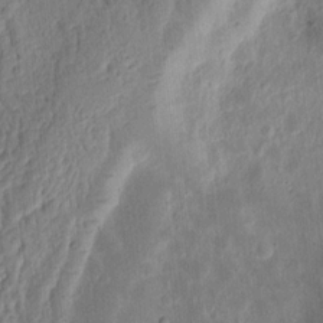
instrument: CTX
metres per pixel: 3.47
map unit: Ht
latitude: 12.1767
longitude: -75.3671
